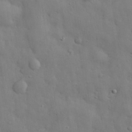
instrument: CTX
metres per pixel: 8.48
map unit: eHh
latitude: 29.6127
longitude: -75.9339
